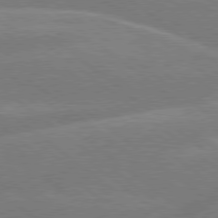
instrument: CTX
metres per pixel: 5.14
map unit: Hpe
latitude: 78.8002
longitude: -153.6883
